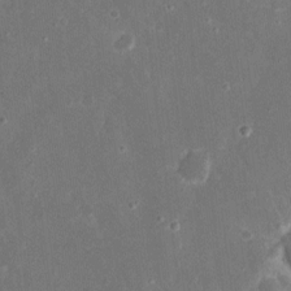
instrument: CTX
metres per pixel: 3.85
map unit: eHh
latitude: 7.9906
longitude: -69.1403
